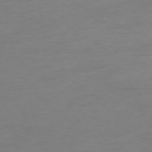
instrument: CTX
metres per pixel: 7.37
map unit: Hpe
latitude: -75.7100
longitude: -15.7072
